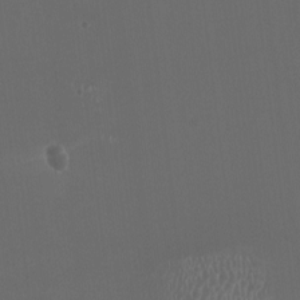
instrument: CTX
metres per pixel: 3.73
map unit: HNhu
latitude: 0.5168
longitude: -2.4223
